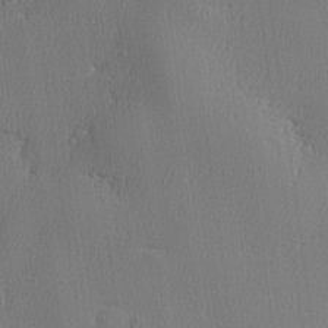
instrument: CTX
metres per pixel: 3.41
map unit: lHvf
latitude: 23.6694
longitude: 141.4454
